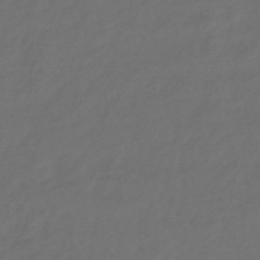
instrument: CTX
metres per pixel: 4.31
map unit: eHb
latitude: -43.5777
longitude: 86.6708
